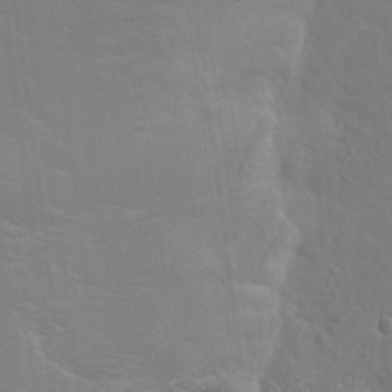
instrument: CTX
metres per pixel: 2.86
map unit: Hto
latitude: 18.4790
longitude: -36.3656
